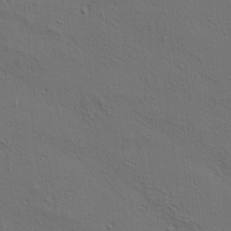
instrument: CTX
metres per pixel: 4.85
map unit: lAa
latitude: 4.6113
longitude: -112.8758
